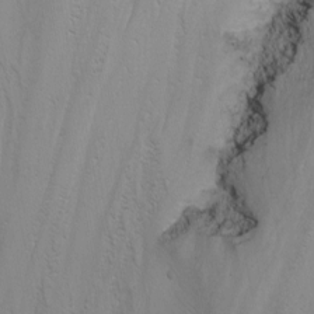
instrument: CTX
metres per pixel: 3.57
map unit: Nhu
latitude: -6.3684
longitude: -67.7827
